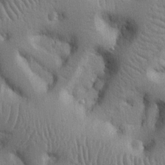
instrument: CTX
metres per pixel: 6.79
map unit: Nhu
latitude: 14.3468
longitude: -78.7247
